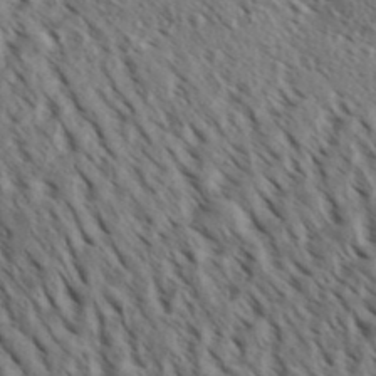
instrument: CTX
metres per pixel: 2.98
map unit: Aa
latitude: 30.1956
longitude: -139.2915
